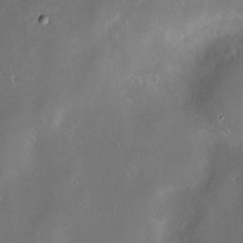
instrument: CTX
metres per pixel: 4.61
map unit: Hve
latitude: -10.2173
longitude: 174.6707
